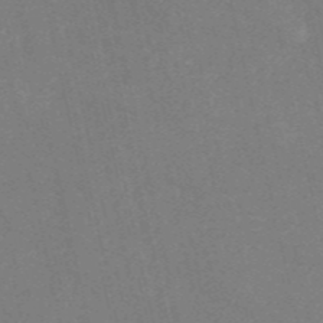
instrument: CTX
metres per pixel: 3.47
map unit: HNb
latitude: -55.0487
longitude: -38.5546
